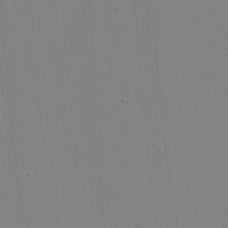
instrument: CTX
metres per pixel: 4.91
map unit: eHh
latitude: 20.1767
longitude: -72.8191
